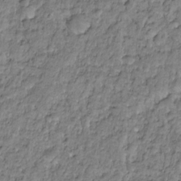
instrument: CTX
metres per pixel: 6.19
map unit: HNhu
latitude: -21.4643
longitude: 85.7666
